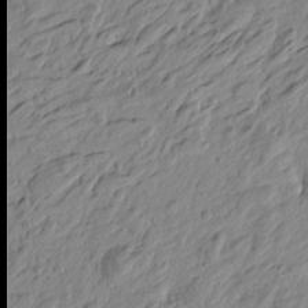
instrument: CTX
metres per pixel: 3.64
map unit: Htu
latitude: -4.2739
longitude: -179.9906
